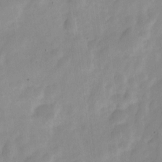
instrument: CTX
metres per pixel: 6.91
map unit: Nve
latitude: -21.7099
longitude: 107.6344
